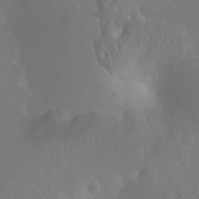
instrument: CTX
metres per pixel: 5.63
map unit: Ht
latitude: -1.6722
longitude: -61.4048
